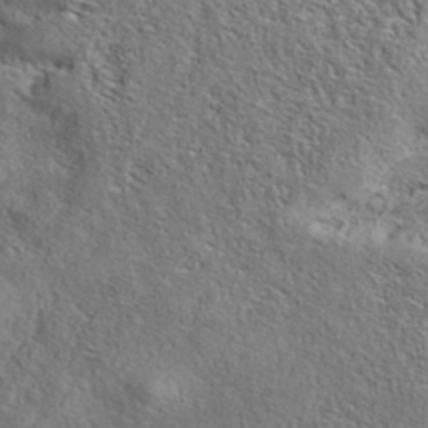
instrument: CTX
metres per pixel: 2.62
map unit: eAb
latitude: 39.5938
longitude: 113.3699
